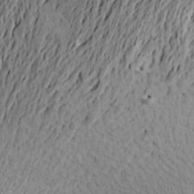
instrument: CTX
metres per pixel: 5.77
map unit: Aa
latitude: 20.7247
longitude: -149.5371
